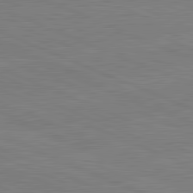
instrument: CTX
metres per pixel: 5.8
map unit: lApd
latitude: 82.1199
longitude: -156.0822
